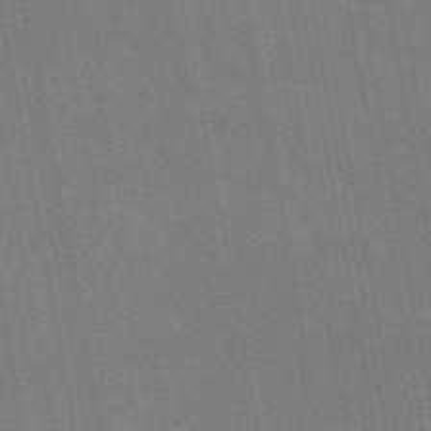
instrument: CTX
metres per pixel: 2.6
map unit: eAb
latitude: 46.6491
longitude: 122.0472
